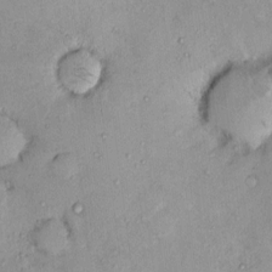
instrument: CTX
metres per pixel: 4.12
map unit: eHh
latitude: -0.0850
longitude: 16.7841
